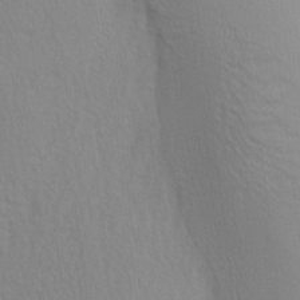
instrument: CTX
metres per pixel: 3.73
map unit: Ave
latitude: -6.1983
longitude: -120.0444
